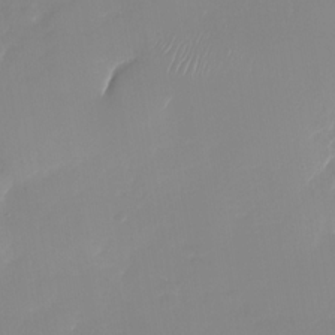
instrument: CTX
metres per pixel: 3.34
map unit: Nhu
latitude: -28.1606
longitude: -63.9906
